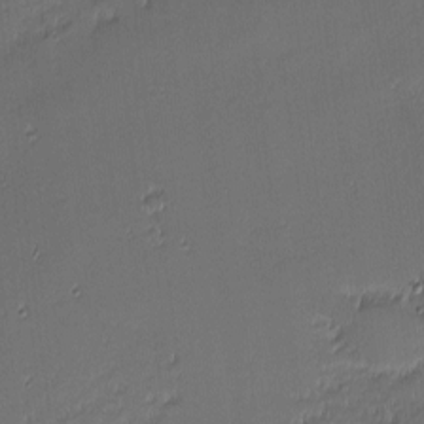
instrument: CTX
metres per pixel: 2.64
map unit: eHh
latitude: -2.9352
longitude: -83.3670
